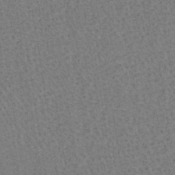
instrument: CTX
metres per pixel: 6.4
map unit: lHb
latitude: -40.5574
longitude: 57.3321
